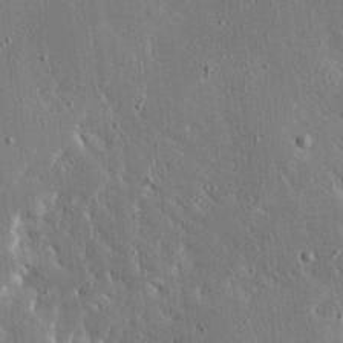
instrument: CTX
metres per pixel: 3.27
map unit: Ave
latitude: 17.0836
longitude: -139.8961
